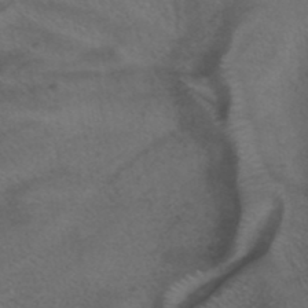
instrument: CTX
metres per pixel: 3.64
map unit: ANa
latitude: 40.2333
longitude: 28.8408
